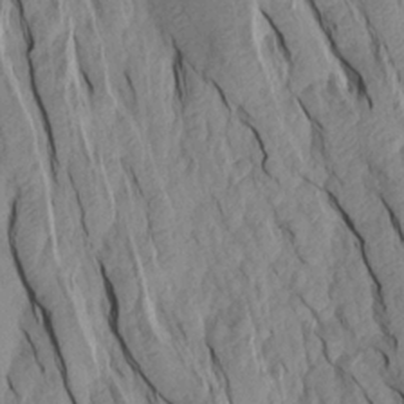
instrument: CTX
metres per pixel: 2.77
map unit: Aa
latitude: 19.0458
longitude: -146.7813
